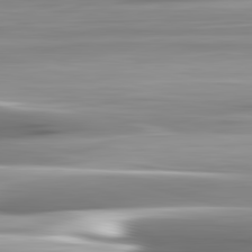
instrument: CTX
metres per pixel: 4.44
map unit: lApd
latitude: 82.7435
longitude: -140.6490
